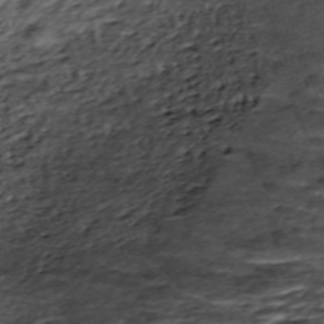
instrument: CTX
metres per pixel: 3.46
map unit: ANa
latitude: -41.6722
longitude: 104.2550
